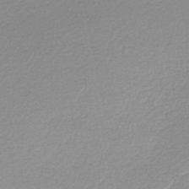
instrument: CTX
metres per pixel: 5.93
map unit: lHb
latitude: -48.0094
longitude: 66.4440
